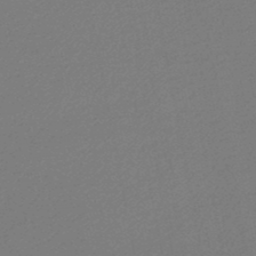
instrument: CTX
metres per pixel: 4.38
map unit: lHb
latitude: -47.8800
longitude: 69.1053
